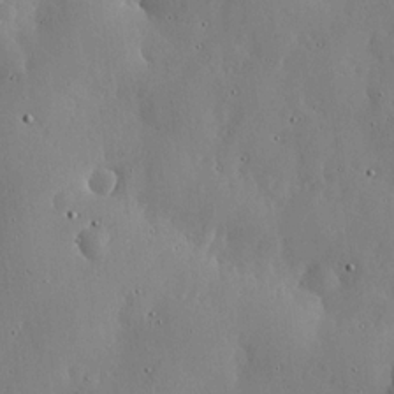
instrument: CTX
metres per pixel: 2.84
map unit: lHvf
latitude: 19.8961
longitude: -114.6868
